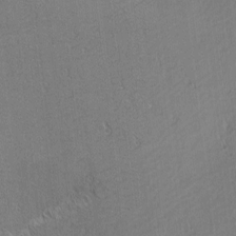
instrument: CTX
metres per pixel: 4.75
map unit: Nhu
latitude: 1.5560
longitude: -78.6113
